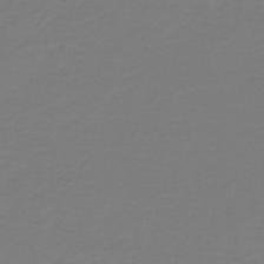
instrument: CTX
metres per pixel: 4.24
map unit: HNb
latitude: -46.5762
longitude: 54.0472
